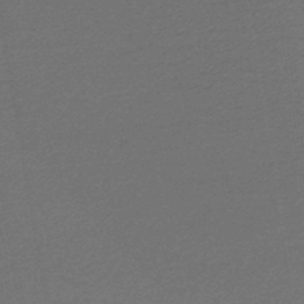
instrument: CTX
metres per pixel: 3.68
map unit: lHb
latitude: -45.6911
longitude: 57.1620
